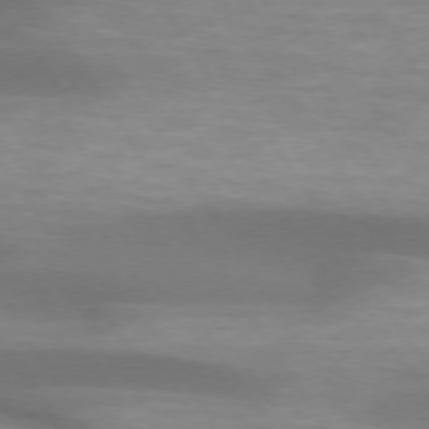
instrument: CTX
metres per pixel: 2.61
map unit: lApd
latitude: 73.8962
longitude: -50.8947
